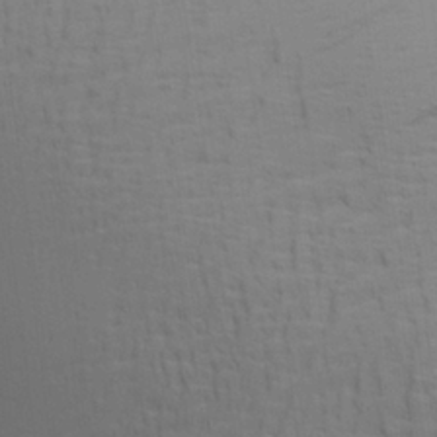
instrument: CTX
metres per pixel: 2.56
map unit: Aa
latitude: 28.5168
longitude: -138.9514
